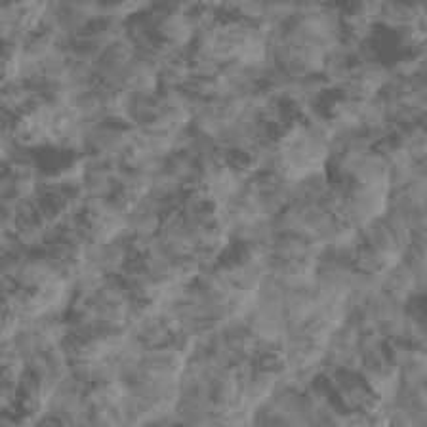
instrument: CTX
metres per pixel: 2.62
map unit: eHh
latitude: -0.9731
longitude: 14.5385
